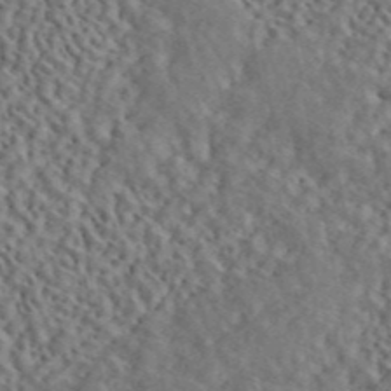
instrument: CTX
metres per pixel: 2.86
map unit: ANa
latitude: 44.7057
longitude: 47.5777
